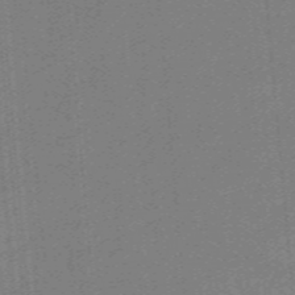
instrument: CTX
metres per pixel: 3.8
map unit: eHb
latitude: -44.6519
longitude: 87.5966
